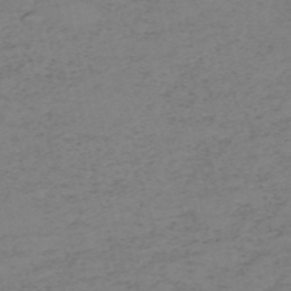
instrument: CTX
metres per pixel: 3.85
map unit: HNb
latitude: -54.9164
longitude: -46.7624
